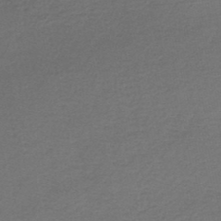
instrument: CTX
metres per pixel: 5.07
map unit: lHb
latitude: -43.8800
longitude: 62.2928
